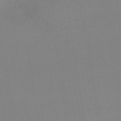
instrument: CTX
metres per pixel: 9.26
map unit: lHb
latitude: -48.9542
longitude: 67.9178
